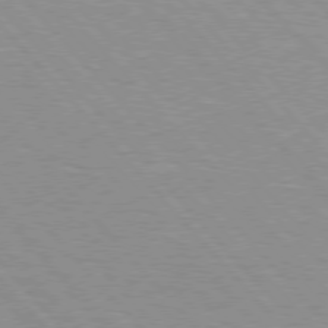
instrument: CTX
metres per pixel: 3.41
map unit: Hpe
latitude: 76.0255
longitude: -126.4979
